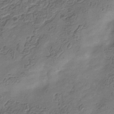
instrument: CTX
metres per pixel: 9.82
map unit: Hve
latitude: -35.2565
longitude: 89.5777
